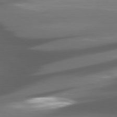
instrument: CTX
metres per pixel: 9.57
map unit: lApd
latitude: 80.5168
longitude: -144.4412
